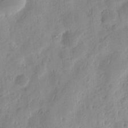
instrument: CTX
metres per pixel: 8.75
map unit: eHh
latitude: 8.6869
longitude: -74.6113
